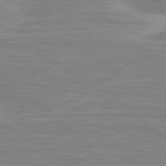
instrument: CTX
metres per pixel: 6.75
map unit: lApd
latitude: 80.5924
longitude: 173.5966
